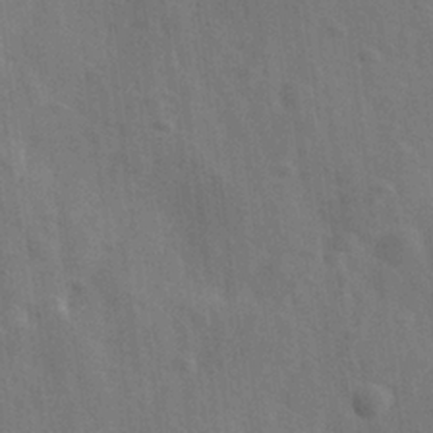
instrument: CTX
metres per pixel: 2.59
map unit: Ave
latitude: 0.2522
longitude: -113.2915
